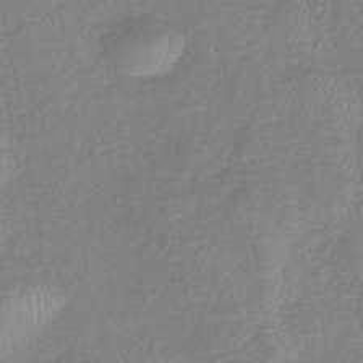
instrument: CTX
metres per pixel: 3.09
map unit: eHb
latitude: -40.2172
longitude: 80.4629
